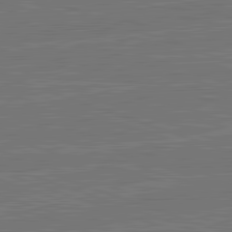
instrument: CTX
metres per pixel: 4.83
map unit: lApd
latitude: 82.7624
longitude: 174.5762
